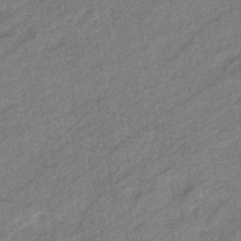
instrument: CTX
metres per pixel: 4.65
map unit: eHb
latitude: -40.6896
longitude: 82.1417
